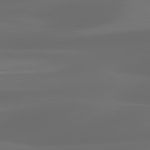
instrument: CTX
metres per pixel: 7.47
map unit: lApd
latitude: 80.9514
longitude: 123.9556
